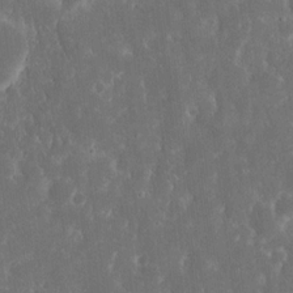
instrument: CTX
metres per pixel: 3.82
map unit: eHh
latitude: 16.1956
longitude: -73.1026
